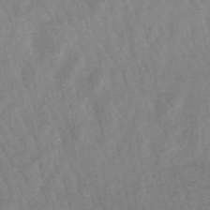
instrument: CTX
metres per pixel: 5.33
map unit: lHb
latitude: -49.1054
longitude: 73.1242
